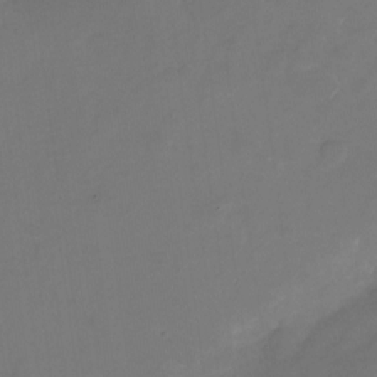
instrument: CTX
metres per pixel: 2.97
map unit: Nhu
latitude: -23.6722
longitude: -69.9528
